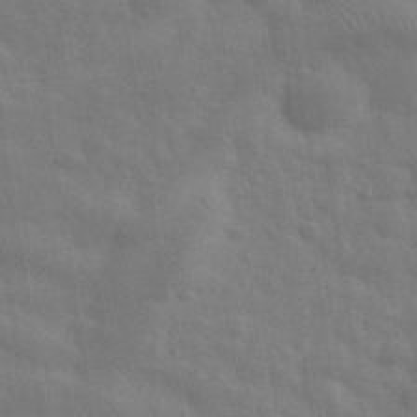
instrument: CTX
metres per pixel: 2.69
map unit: eHh
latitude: 33.2915
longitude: -70.5735
